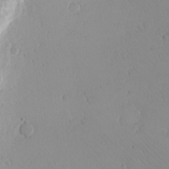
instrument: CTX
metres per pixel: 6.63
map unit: eHh
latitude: -8.4062
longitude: -69.6316
